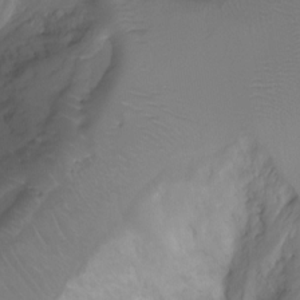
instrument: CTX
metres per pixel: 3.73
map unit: Ht
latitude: -6.8786
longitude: -27.4427
